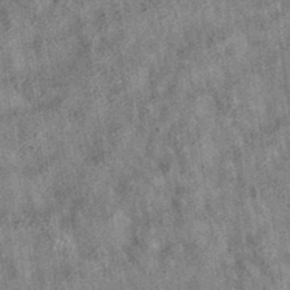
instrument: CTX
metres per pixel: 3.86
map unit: eAb
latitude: 35.9150
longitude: 114.9730
